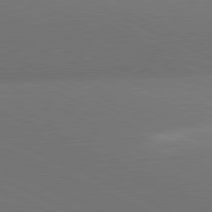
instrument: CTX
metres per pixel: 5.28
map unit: lApd
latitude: 81.1970
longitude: 137.0297
